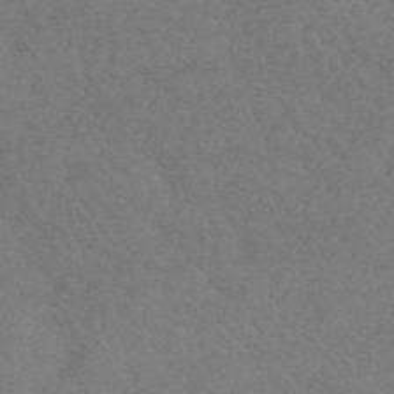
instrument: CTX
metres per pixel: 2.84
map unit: HNhu
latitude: -44.2173
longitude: 93.1053
